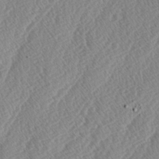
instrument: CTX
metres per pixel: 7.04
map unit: lAa
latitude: -2.9541
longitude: -129.1781
